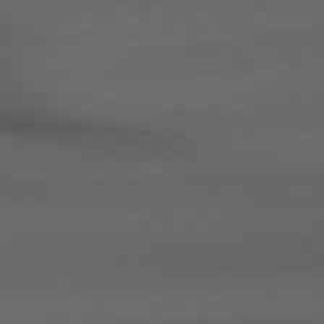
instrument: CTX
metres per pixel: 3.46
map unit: Hpe
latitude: 78.5924
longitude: -161.3670
